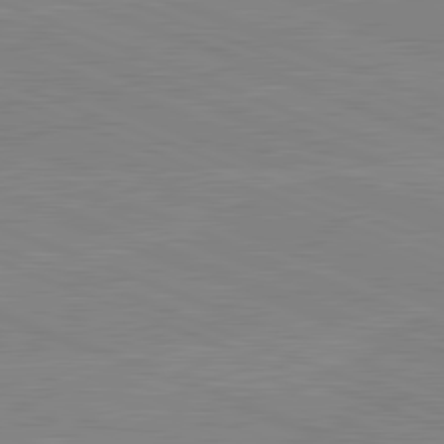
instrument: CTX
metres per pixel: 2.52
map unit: lApd
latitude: 81.7450
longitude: -158.1200
